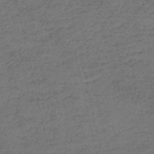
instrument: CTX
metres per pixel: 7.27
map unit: eHh
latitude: -54.6330
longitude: -89.5372
